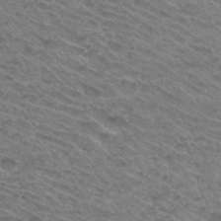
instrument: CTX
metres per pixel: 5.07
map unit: Hto
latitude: 31.4994
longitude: -47.5560
